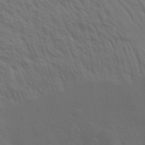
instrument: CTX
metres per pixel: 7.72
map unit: Aa
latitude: 31.6694
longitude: -135.7260
